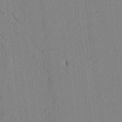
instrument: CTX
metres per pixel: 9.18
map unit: lAvf
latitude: 2.1955
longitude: -106.3845
